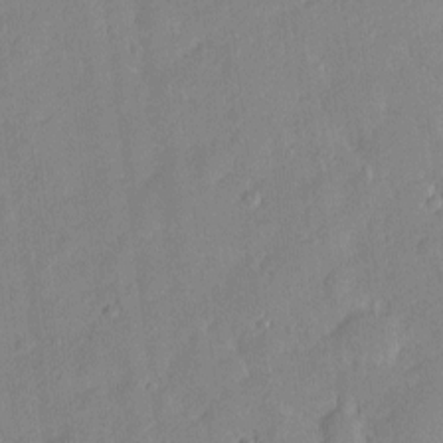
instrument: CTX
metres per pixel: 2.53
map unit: eHh
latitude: 3.6694
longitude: -74.7435
